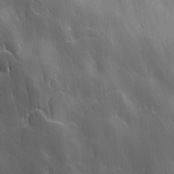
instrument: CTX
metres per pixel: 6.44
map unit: Ave
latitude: 13.0648
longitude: -105.0648
